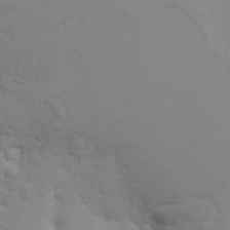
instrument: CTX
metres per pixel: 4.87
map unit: Hto
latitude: 7.8016
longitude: -31.0459
